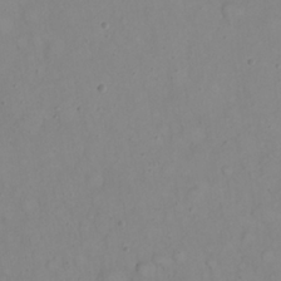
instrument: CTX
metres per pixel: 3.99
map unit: eHh
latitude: 23.1970
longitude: -65.8772
